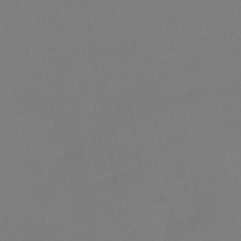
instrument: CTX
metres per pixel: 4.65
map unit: HNb
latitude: -46.0661
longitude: 56.5007
